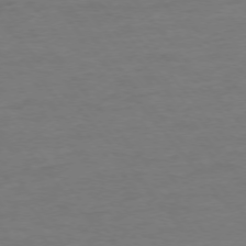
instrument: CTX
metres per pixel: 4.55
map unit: Ap
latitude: -76.1417
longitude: -84.3845
